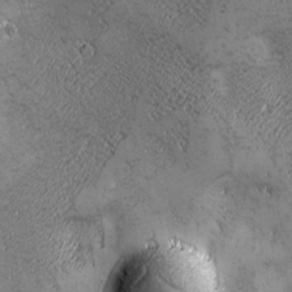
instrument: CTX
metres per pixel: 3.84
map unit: Ave
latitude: -7.0675
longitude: -121.1026
